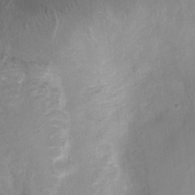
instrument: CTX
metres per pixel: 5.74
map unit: Nhu
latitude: 4.6679
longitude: -18.3845
